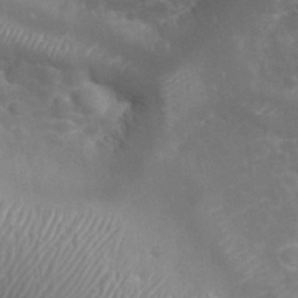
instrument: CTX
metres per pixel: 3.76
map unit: eHh
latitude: 32.2334
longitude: -61.8016
